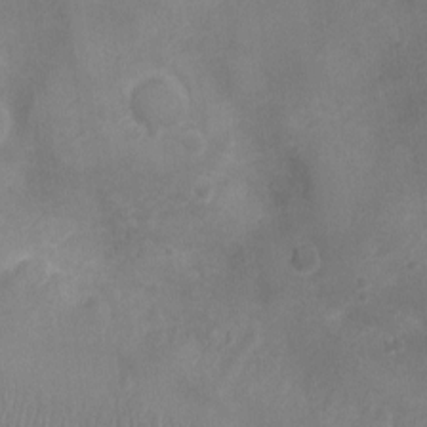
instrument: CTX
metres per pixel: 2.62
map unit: Ht
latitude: -4.0472
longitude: -15.8395
